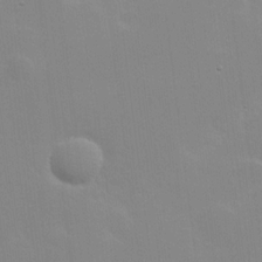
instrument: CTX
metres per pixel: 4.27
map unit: Hve
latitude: 17.8017
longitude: 151.0675
